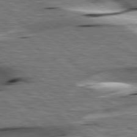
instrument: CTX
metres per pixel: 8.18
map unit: lApd
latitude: 78.7435
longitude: -52.4223
